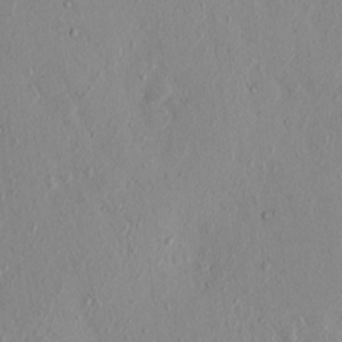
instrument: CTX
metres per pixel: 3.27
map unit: eHh
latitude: -0.2551
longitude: 17.1809
